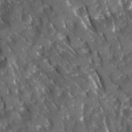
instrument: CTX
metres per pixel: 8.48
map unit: Ave
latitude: 15.8395
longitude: -131.5372
